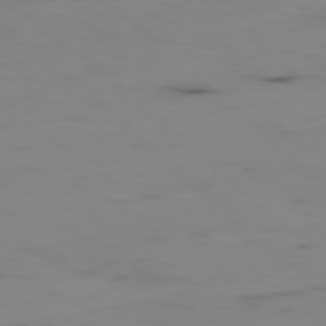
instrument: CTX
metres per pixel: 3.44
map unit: Hpe
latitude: -78.8408
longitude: 15.1998
